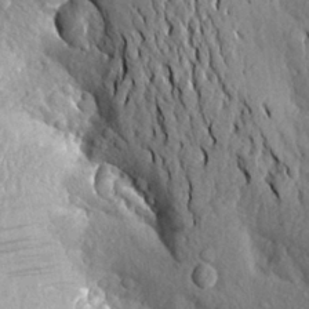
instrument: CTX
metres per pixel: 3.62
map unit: Aa
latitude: 20.5168
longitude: -149.8772
